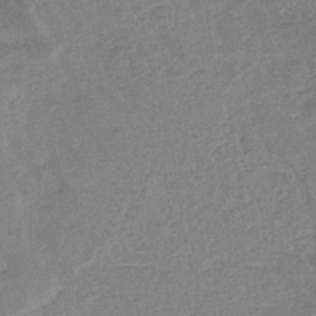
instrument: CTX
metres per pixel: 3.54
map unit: eHb
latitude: -34.4629
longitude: 76.6707
